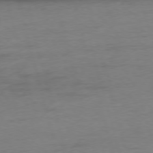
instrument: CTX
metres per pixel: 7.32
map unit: Ap
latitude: -75.6155
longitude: -73.6883
